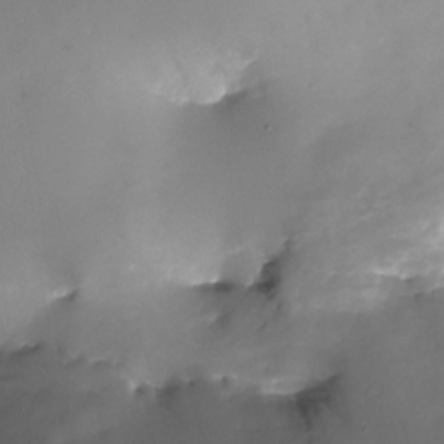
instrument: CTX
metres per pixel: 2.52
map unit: Nhu
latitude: -23.3321
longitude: -71.5749
